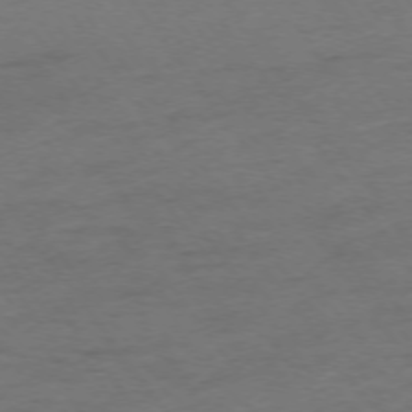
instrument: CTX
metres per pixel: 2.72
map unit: Ap
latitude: -75.3132
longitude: -73.4238
